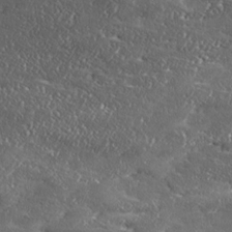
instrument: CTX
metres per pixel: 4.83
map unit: Ave
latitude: 17.4993
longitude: -136.8569
